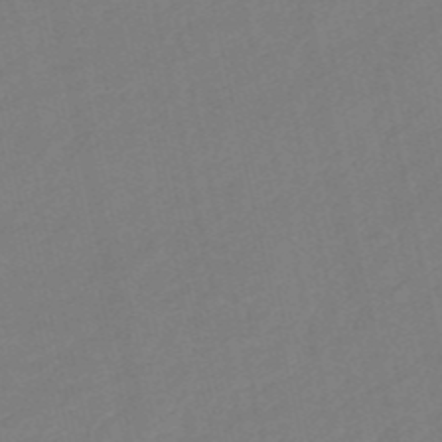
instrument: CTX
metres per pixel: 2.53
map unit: HNb
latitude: -53.4643
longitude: -48.5168
